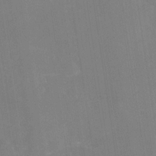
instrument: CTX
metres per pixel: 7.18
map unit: Nhe
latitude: -28.9731
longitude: -110.0633
